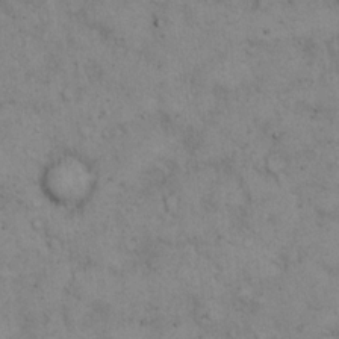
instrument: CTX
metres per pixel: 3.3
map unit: eHh
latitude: 14.8758
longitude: -63.7261
